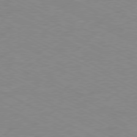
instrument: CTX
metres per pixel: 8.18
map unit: Ap
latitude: -78.1605
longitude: -74.1578
